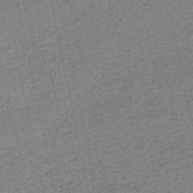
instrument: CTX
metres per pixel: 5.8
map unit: HNb
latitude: -54.4440
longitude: -45.2726
